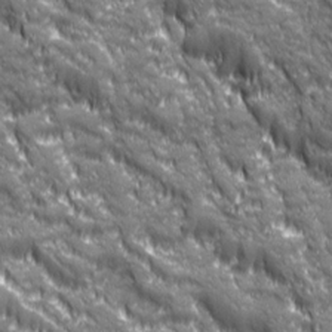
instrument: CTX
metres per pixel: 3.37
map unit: Ave
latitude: 19.8772
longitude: -134.2144
